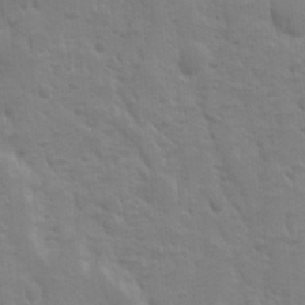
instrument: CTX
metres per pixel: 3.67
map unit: Ave
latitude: 10.1767
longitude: -104.1389
